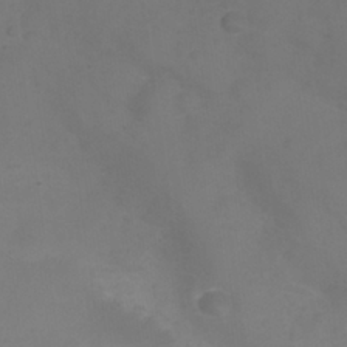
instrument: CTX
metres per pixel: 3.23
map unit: Nhu
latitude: 28.0444
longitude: -55.8772
